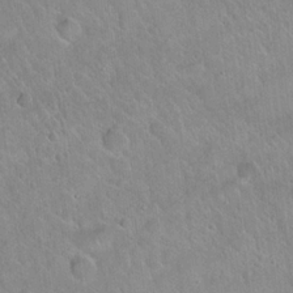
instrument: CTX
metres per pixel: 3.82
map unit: Hto
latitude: 20.7624
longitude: -52.3467
